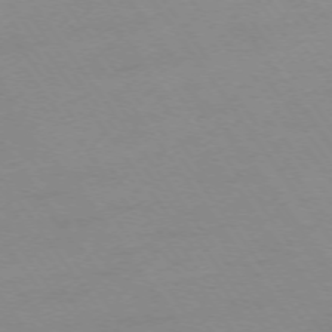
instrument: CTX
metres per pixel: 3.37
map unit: Ap
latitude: -74.4251
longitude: -73.1215
